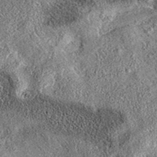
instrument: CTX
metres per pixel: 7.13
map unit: eAb
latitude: 36.6301
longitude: 108.9164
